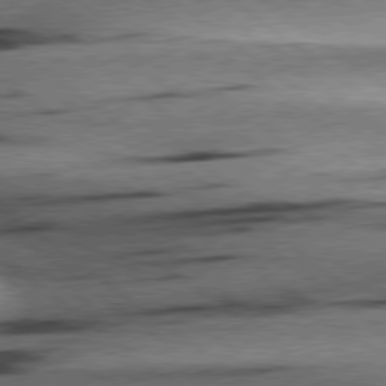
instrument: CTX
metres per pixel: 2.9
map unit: Hpe
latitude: 78.8758
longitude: -154.5357
